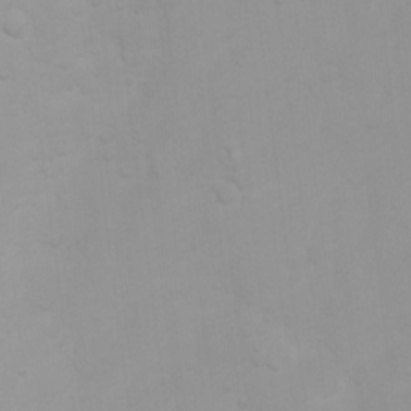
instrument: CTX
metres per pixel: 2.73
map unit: Ht
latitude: 3.8394
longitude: -22.8002
